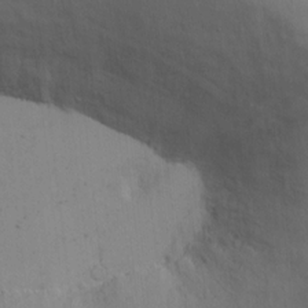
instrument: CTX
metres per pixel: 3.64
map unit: Hto
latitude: 12.5924
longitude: -56.8568
